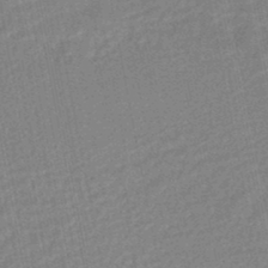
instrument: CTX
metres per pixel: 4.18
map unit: HNhu
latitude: -46.9352
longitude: 99.1242
